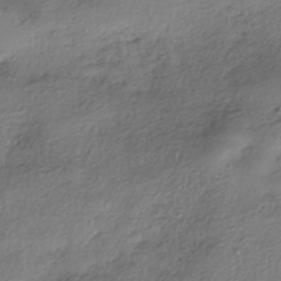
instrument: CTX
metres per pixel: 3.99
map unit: eHh
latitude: -41.7289
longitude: 121.0675
